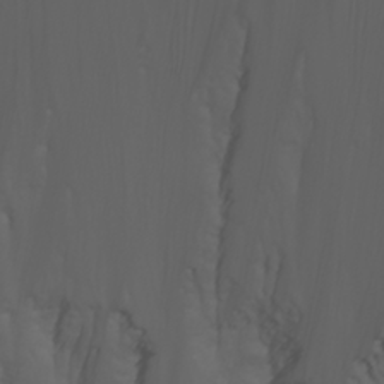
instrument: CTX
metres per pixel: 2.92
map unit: Nhu
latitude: -7.5588
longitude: -81.7450
